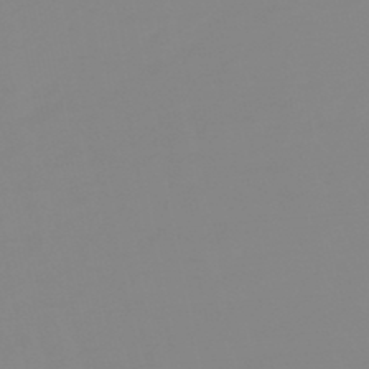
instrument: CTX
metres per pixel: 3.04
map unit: eHb
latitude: -48.7086
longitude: 84.7274
